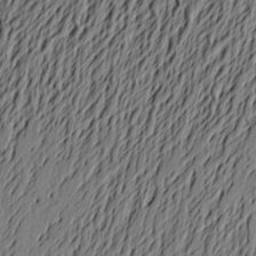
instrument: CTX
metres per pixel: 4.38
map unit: Aa
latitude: 23.1781
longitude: -149.1403
